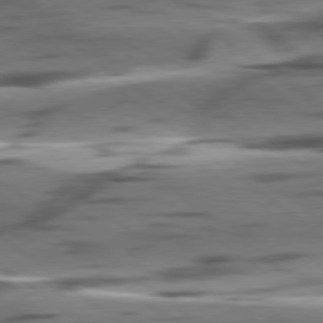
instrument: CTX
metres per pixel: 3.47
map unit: lApd
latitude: 78.8191
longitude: -50.8380
